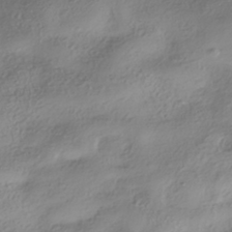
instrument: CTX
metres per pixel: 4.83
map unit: HNhu
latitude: -40.6896
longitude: 102.0094
